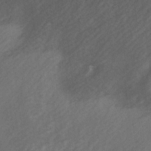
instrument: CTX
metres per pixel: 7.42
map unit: Ave
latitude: 1.7260
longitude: -111.6694
